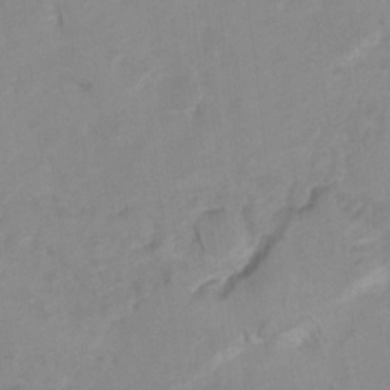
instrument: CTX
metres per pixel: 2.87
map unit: Hto
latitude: 7.6316
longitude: -34.9702
